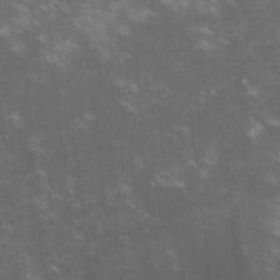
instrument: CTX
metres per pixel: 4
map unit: lHvf
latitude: -14.8030
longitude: -101.7261
